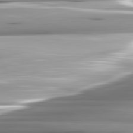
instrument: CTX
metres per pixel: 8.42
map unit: lApd
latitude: 82.6112
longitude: -140.0255
